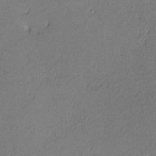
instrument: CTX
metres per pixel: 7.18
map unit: lHvf
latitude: -11.7100
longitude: -102.4601
